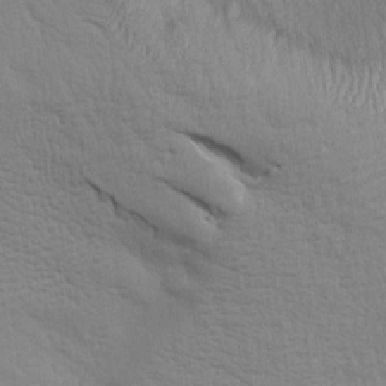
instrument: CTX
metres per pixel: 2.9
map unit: Aa
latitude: 14.9703
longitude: -147.0837
